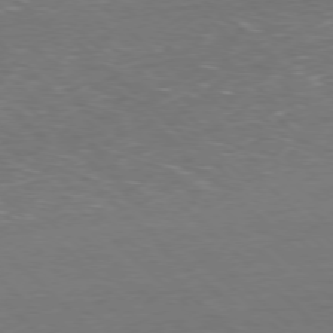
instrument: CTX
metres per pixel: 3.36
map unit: Hpe
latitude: -77.7100
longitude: 15.4833
